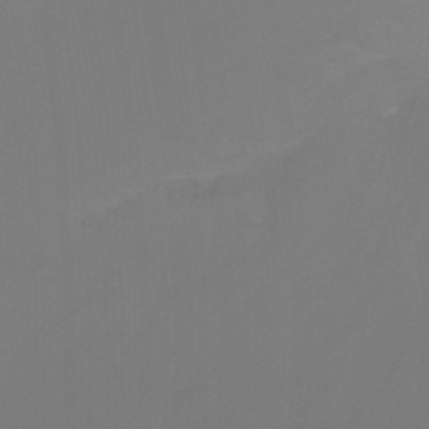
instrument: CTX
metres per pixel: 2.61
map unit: Nhu
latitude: -11.4454
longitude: -65.4993
